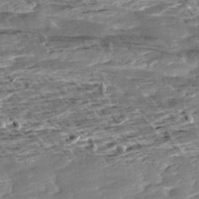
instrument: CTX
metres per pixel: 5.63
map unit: Aa
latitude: 9.8395
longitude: -141.2159
